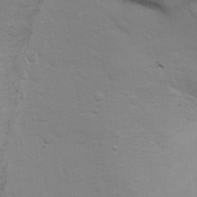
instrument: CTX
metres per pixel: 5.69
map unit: Ht
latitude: 11.2915
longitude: -32.7813
